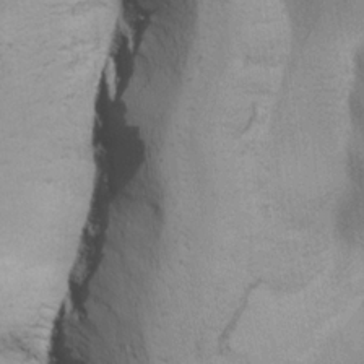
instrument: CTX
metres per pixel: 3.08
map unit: Ave
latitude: -11.3132
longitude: -120.9514
